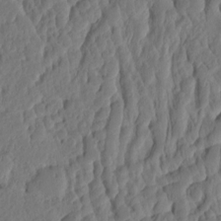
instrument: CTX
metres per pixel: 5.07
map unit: eHh
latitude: -2.4062
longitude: 14.8030
